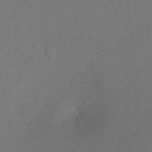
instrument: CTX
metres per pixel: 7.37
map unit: Ht
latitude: -9.3887
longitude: -37.4049
